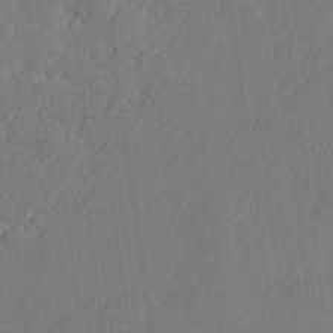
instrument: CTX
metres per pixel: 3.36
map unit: lHvf
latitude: 24.7813
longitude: 141.5966
